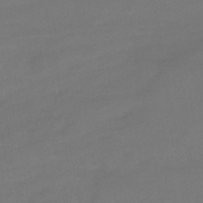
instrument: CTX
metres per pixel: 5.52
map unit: HNb
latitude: -46.8975
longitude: -35.5560
